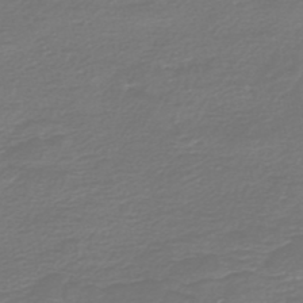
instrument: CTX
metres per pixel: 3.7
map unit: HNb
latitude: -47.1053
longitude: 53.4454
